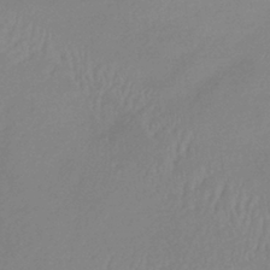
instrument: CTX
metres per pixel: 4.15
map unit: lHb
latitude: -36.3495
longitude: 69.1053
